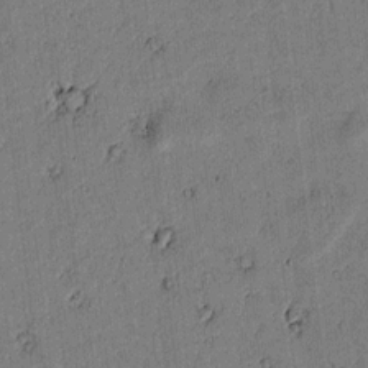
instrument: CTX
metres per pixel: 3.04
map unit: lAvf
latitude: 4.1011
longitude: 168.6707
